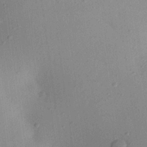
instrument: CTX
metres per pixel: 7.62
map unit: Aa
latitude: 22.2522
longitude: -147.4238
